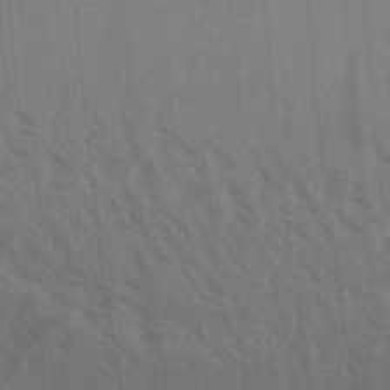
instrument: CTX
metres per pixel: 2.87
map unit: Aa
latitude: 31.0459
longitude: -139.2915
